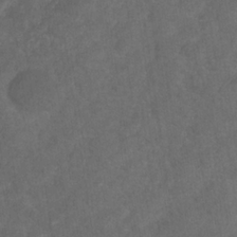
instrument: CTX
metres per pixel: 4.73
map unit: eHb
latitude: -32.4818
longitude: 71.6344
